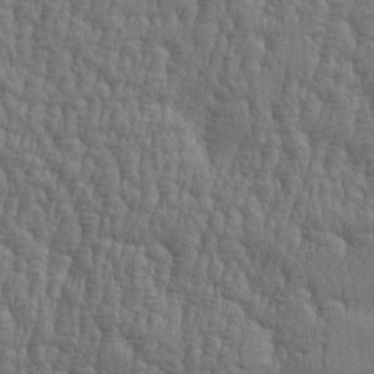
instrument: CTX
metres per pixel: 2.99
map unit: Htu
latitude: -5.7477
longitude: 175.9367
